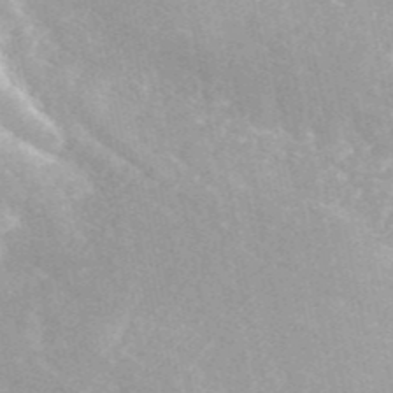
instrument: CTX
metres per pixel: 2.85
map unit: ANa
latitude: 43.6694
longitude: 30.0472
